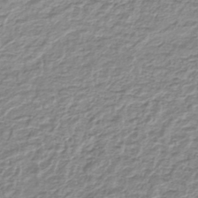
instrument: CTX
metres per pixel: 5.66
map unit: lHb
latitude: -42.0283
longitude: 69.8044
